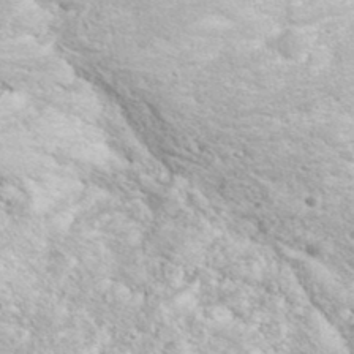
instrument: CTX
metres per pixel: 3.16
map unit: eHh
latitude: 36.3467
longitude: -66.9324
